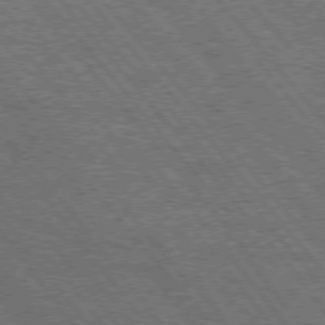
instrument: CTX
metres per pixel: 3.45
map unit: Hpe
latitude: 75.0836
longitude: -139.7261
